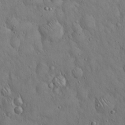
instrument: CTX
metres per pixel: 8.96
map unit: Hto
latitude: 15.5938
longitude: -58.1389
